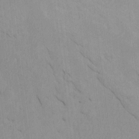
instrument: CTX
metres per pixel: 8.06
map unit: Htu
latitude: -7.1242
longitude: -68.5168
